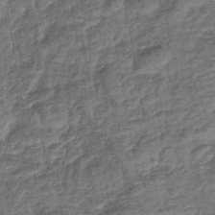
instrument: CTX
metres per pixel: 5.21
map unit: lHb
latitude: -42.5762
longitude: 79.4076
